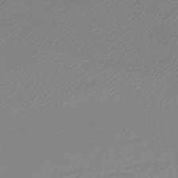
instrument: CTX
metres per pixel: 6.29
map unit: HNb
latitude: -45.5777
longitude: 56.8030
